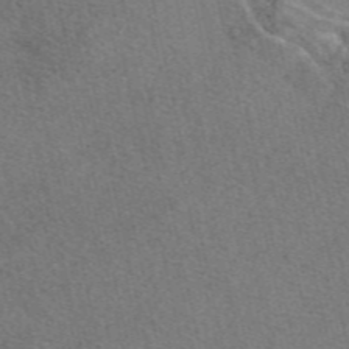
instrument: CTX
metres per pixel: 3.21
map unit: eAb
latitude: 48.8758
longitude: 112.4062
